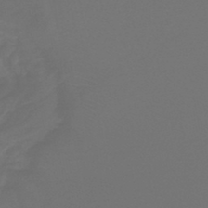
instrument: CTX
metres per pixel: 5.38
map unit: lHb
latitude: -43.7477
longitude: 63.5399
